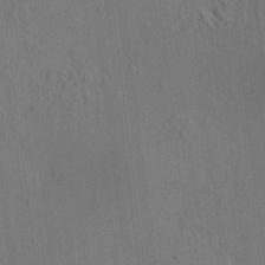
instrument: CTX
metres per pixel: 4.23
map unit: HNhu
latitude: 7.7639
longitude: 15.6722
